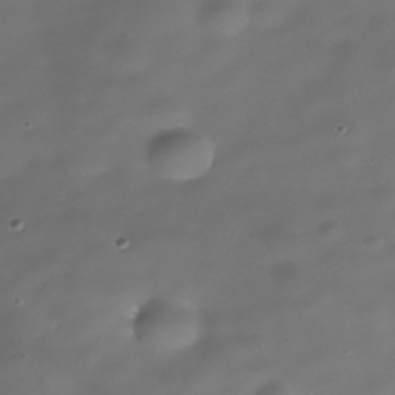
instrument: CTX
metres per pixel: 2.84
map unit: Nhe
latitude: -38.8219
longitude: -118.1955
